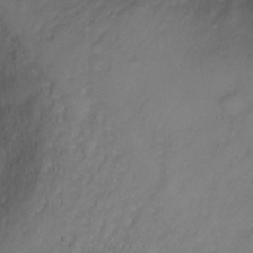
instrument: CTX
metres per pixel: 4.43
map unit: Ht
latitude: 2.8758
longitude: -35.1781
